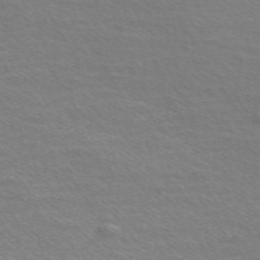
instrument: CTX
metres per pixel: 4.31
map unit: Nve
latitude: -56.7085
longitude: 60.0094
